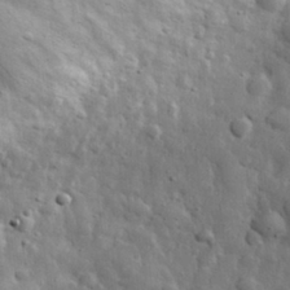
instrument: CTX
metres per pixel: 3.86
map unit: eHh
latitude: 31.7261
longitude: -73.3482
